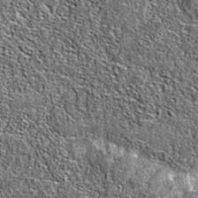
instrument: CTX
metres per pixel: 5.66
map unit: eAb
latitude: 36.8947
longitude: 106.0661
